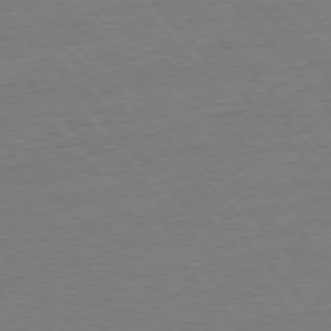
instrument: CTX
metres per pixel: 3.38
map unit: Ap
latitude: -77.1431
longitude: -95.7261
